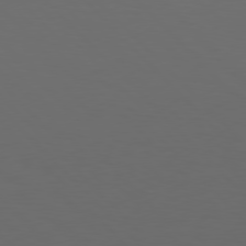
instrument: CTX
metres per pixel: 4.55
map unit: Hpe
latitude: 77.1781
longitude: -167.4237
